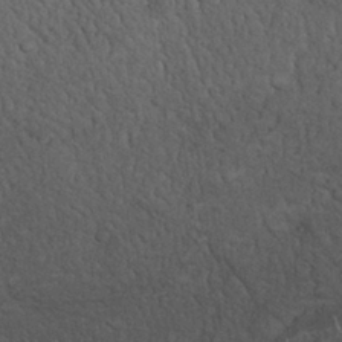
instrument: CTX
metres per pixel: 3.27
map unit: Nhu
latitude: 26.9703
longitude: -68.7246
